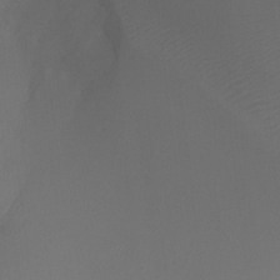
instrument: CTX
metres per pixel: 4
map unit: Ht
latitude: -7.0864
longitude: -31.7828
